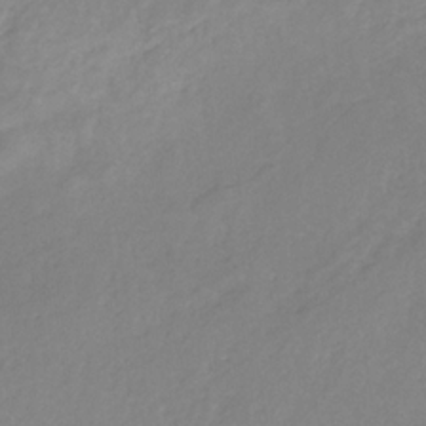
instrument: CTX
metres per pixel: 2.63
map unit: HNb
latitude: -31.7099
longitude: 61.5966
